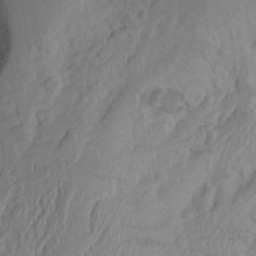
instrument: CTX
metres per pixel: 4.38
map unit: Aa
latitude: 25.8016
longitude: -147.3860
